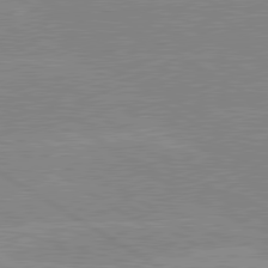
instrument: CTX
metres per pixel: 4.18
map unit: lApd
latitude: 80.1578
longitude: -125.7260
